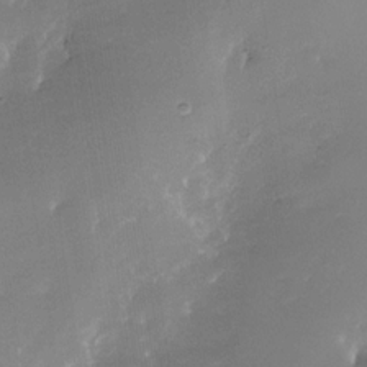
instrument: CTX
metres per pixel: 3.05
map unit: Nhe
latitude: -32.3873
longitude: -116.2900
